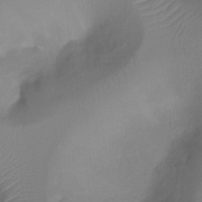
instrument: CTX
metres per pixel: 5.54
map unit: Ht
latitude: -10.3495
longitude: -28.5734
